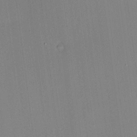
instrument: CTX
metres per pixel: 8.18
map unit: HNhu
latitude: 13.6505
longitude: 12.3684
